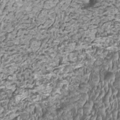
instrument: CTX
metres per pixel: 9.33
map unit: HNhu
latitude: -0.2929
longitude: 1.0487
